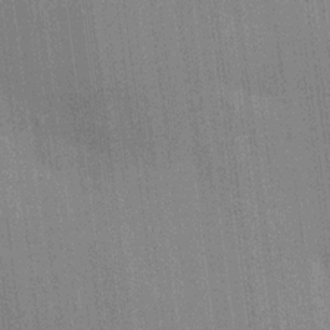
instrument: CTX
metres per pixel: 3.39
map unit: HNhu
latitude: 14.9703
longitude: 13.0298
